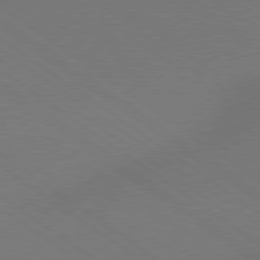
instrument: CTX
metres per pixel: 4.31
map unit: Hpe
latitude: 78.9136
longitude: -151.8583
